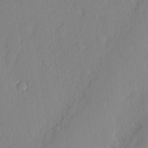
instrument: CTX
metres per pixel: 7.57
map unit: eHh
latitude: 2.8191
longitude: -77.3670
